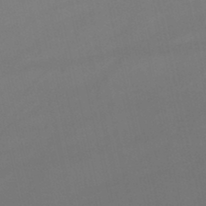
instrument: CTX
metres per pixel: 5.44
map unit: lHb
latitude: -46.4440
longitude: 66.9542
